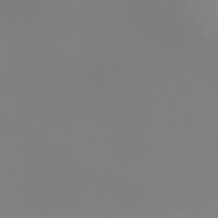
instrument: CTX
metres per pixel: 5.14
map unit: Ht
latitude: -16.0661
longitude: -50.6112
